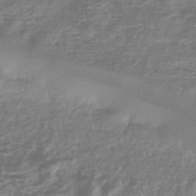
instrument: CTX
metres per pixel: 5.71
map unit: HNhu
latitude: -43.5210
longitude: 100.3873
